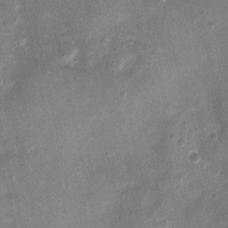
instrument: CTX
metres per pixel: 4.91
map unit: Nhu
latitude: 3.5938
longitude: -16.1577
